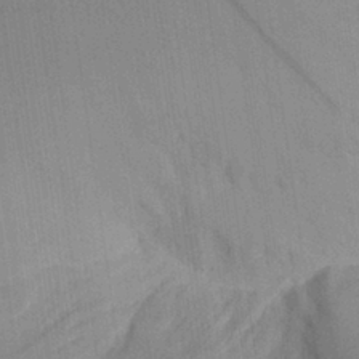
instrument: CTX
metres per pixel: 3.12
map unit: Aa
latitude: 28.1200
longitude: -144.6301
